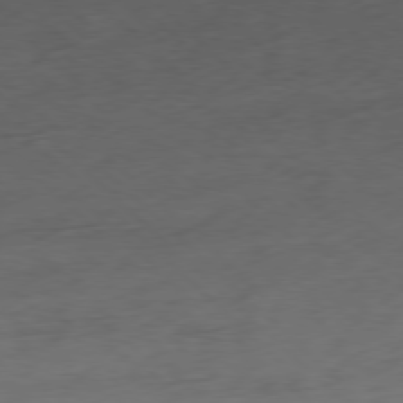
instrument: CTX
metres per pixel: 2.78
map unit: Ap
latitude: -78.7085
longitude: -71.3104
